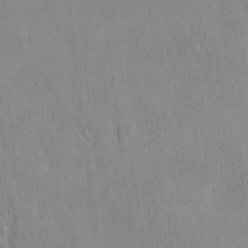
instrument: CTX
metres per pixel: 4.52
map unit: HNhu
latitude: -4.8597
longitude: 14.9353
